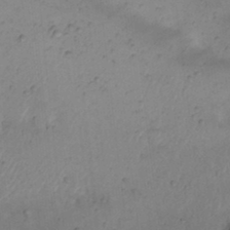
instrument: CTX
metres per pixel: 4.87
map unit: eHh
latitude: 22.6679
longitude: -70.4412
